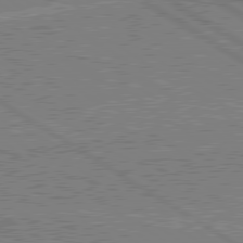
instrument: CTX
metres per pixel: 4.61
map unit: lApd
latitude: 79.7261
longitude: 169.2942
